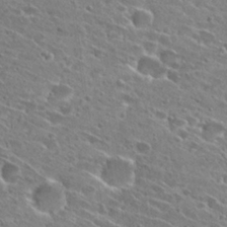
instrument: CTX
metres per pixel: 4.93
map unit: Hto
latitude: 27.3482
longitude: -44.9325
